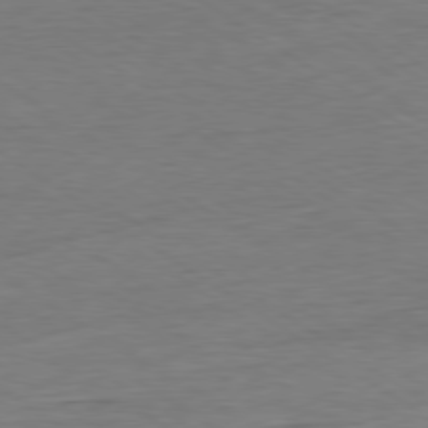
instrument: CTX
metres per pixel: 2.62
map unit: Ap
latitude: -80.2929
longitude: -79.5749
